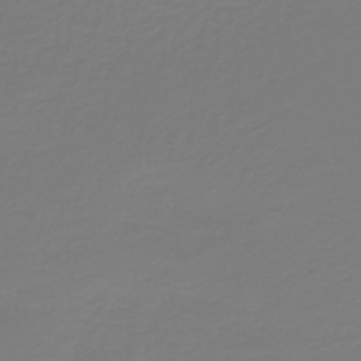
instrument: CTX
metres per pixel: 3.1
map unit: lHb
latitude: -42.8596
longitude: 63.9556
